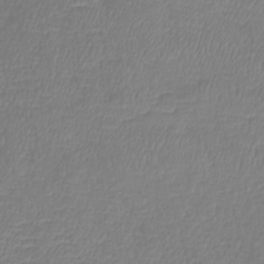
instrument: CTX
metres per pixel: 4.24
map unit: lHb
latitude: -41.2565
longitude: 75.0487
